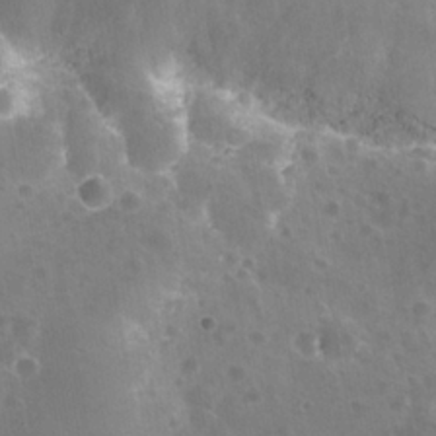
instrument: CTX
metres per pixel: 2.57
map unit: Nhu
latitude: 25.8961
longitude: -56.3278
